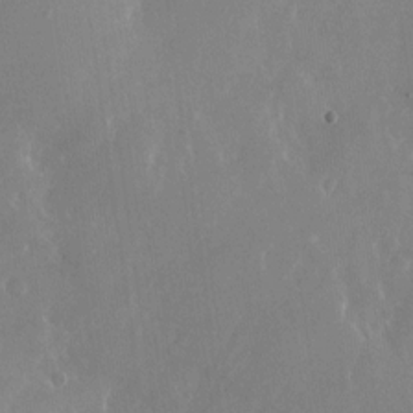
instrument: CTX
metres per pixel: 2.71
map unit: Nhu
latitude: -24.2361
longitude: -70.8569
